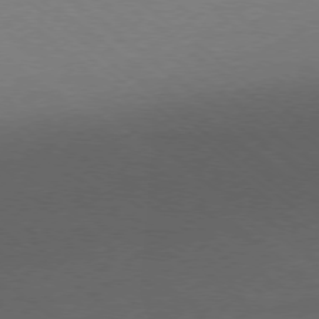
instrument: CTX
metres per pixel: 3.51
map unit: Ap
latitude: -77.8800
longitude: -95.8584
